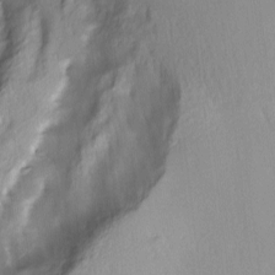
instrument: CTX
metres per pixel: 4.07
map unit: Ave
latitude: -11.5399
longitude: -119.6694
